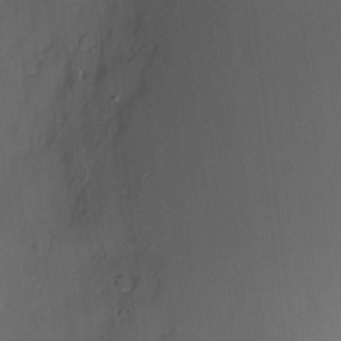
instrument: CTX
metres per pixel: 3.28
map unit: Nve
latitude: -7.7288
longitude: 175.0297
